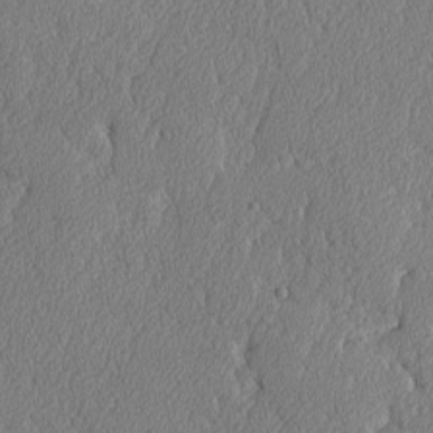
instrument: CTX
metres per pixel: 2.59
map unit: lAvf
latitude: -8.1417
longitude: -112.1578
